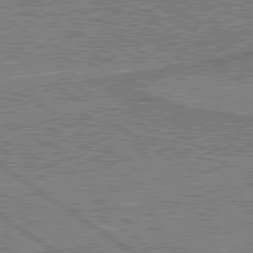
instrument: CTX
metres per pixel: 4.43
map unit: lApd
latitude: 79.9150
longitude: 170.8597
